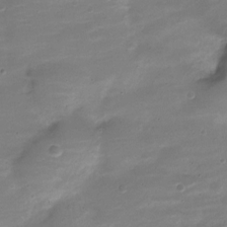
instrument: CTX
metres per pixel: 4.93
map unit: Nve
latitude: -21.6721
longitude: 104.3495
